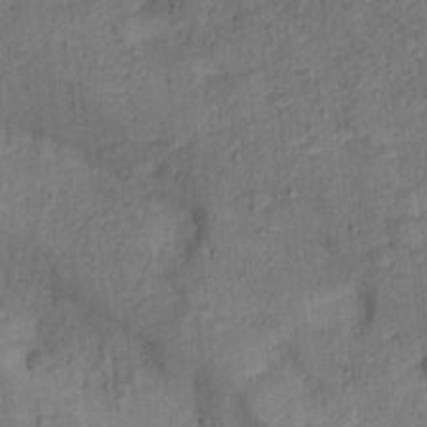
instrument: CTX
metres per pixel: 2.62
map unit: Hto
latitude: 15.2915
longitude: -31.4805
